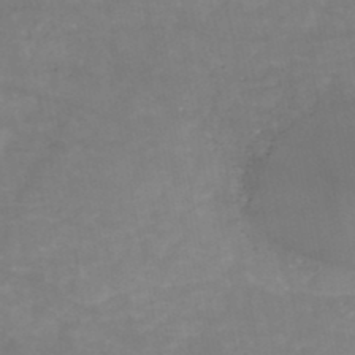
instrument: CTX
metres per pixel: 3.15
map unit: HNb
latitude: -48.5007
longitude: -38.9514
